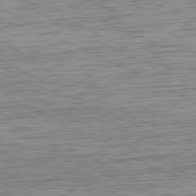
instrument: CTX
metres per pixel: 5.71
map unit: Hpe
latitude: -81.0865
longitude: 11.5588
